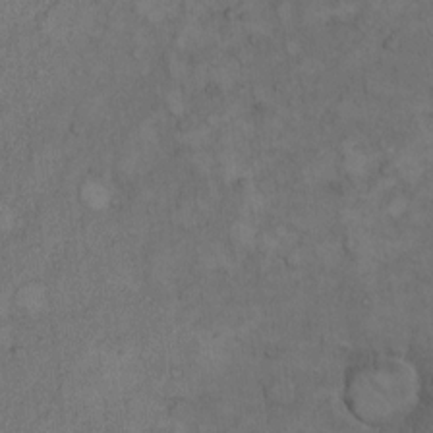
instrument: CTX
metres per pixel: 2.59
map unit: Hto
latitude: 8.4601
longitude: -59.4615
